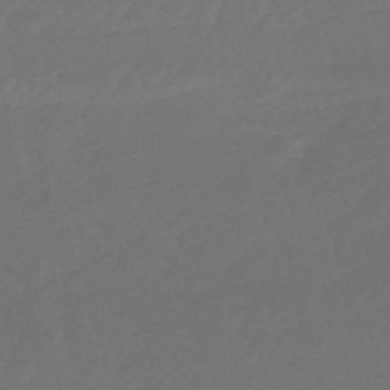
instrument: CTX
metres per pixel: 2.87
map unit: lHb
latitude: -50.8597
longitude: 80.9731
